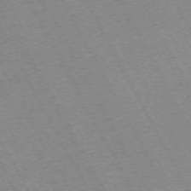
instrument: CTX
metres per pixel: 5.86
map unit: Hpe
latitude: -72.2361
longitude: 10.8786
